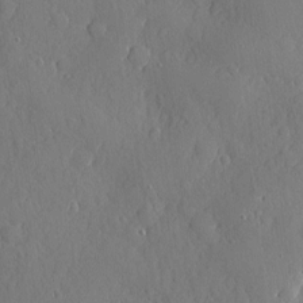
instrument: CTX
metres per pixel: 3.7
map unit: eHh
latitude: 5.7639
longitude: -75.1214
